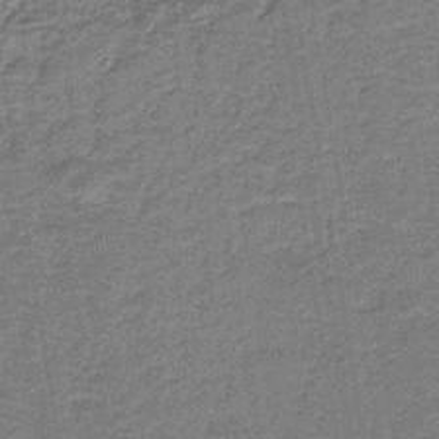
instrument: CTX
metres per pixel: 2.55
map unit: HNb
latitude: -39.2754
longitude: 50.6707
